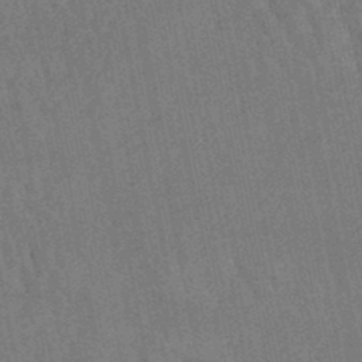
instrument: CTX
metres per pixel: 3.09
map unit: lHb
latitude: -47.3698
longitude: 77.2187
